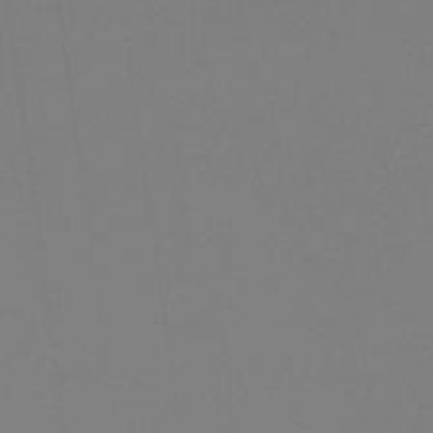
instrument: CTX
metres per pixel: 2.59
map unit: eHb
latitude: -37.9745
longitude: 75.3321
